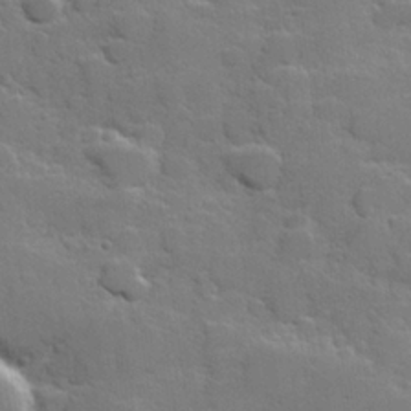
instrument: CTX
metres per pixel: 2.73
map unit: Hve
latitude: 25.5182
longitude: 148.7275
